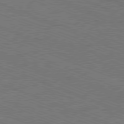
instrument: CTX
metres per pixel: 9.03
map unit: Ap
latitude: -81.2187
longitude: -74.7624
